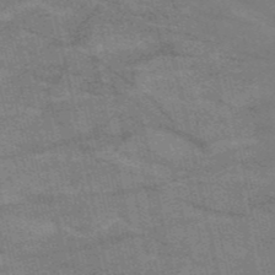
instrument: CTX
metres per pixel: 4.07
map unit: HNb
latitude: -53.2565
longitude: -46.2145
